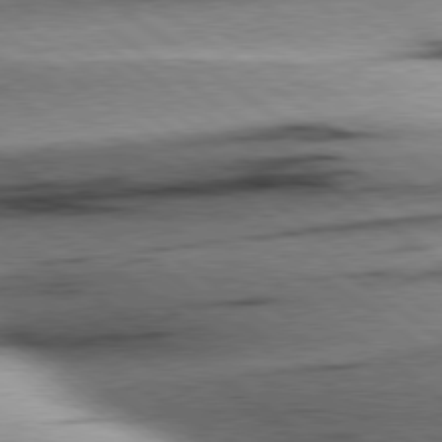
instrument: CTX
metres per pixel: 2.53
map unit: Hpe
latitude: 78.9514
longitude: -154.7246
